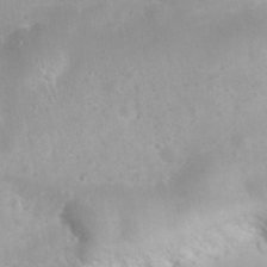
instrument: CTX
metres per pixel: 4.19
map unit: eHh
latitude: 24.9702
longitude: -63.4238
